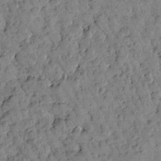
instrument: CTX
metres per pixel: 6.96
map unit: Htu
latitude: 1.6882
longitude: 179.8800
